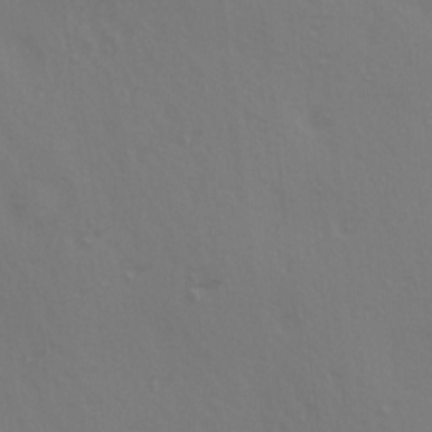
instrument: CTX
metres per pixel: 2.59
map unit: Ave
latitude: 14.6302
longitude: -105.4805
